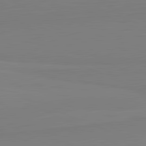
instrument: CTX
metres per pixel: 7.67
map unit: lApd
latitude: 81.9528
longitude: 165.5022
